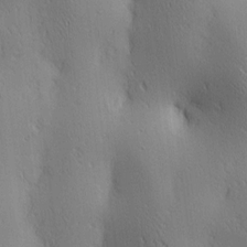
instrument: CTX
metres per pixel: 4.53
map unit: lAa
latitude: 3.9339
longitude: -117.6505
